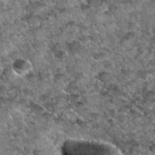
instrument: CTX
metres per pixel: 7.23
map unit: Hto
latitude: 34.9135
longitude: -52.4979
